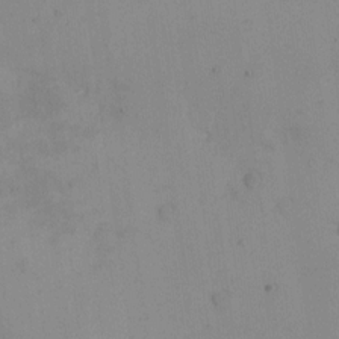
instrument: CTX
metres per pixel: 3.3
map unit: eHh
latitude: -9.6155
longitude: -66.5545
